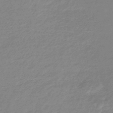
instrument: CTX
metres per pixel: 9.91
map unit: eHb
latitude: -45.5588
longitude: 89.9745
